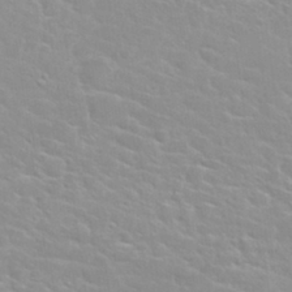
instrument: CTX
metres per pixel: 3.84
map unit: Nhu
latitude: 30.4601
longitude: -50.4790
